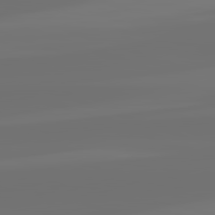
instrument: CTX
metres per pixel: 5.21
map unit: lApd
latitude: 82.3467
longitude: -160.2333
